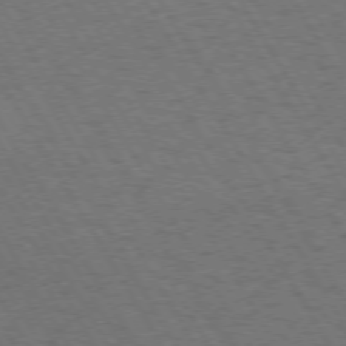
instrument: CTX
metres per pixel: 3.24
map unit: Hpe
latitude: 72.8947
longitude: -129.0647
